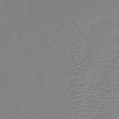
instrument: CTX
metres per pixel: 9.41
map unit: lHb
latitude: -34.9353
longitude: 71.5210
